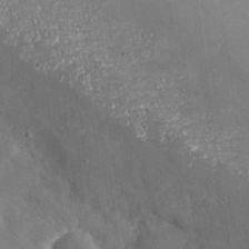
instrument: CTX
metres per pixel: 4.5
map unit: Nhu
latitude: -27.2942
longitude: -58.1200
